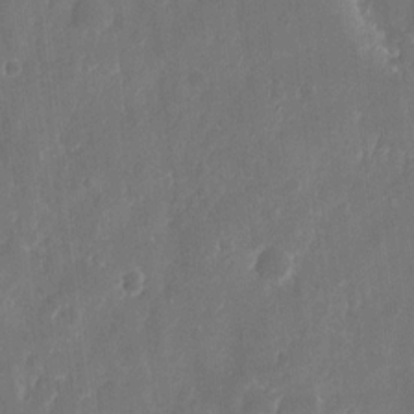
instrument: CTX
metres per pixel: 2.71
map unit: eHh
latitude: 11.8206
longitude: -72.4979
